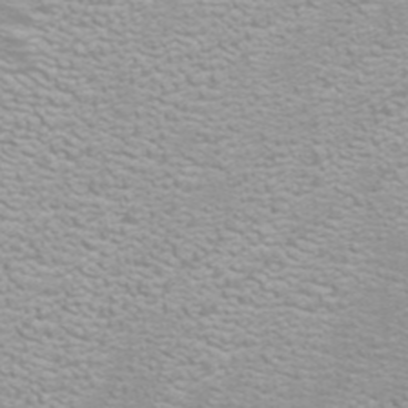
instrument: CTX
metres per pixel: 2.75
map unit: ANa
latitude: 39.9150
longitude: 23.0487
